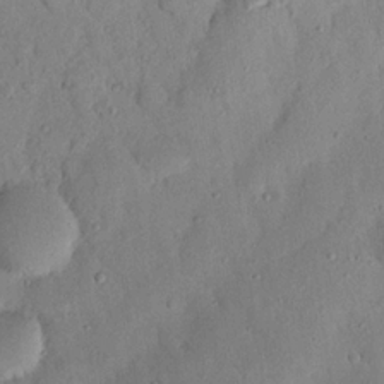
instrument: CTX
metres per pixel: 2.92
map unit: Nhu
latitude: 21.6316
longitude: -77.0836
